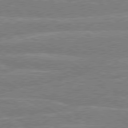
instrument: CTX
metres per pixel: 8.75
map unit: lApd
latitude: 79.1970
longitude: -131.1404
